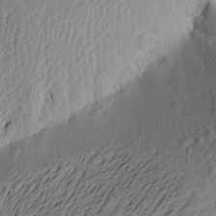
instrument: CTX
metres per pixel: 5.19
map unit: Aa
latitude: 22.5735
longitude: -149.8394
